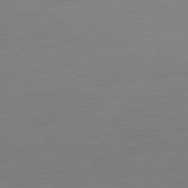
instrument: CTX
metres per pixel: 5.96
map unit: Ap
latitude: -78.4818
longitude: -59.9150
